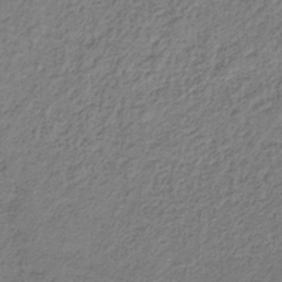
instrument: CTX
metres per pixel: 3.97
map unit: HNb
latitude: -32.1039
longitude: 62.9352
